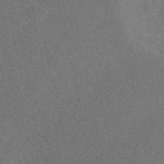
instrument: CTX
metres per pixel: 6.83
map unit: eAb
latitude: 48.1389
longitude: 118.2551
